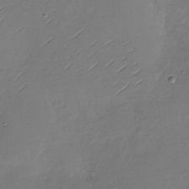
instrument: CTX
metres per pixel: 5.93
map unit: Nhu
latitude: -28.8030
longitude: -60.2144
